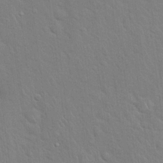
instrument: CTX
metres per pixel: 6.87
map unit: Hto
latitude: 21.1026
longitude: -52.1200
